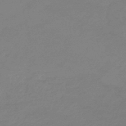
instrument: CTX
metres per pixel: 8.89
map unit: eHb
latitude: -46.3306
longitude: 86.7652
